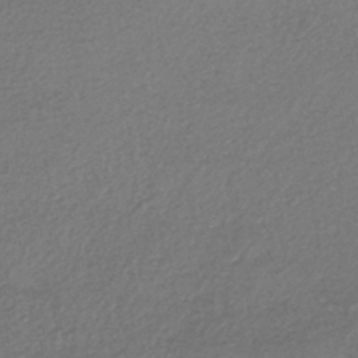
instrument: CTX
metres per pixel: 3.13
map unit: HNhu
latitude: -43.9745
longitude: 95.2753
